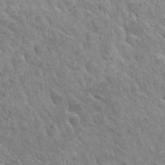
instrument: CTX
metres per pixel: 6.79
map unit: Hto
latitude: 34.2522
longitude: -49.8961
